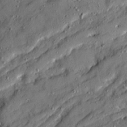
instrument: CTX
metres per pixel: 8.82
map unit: Ave
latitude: 19.3670
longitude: -129.3670
